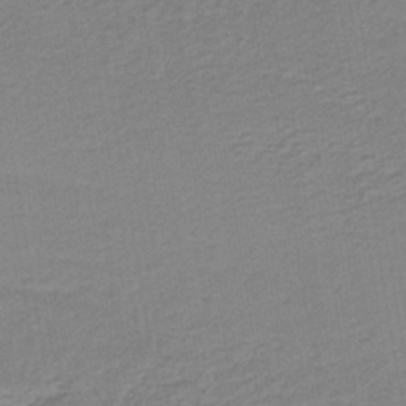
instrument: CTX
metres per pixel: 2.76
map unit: HNb
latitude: -41.1431
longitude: 51.0297
